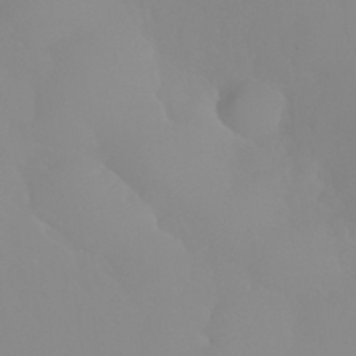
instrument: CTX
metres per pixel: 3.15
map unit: Nhu
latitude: 30.9892
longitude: -57.6315
